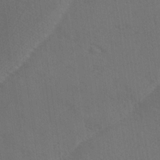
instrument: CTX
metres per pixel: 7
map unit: Ave
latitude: -8.5007
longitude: -121.1026
